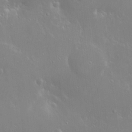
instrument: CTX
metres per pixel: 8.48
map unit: Hto
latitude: 18.4601
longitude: -56.5734
